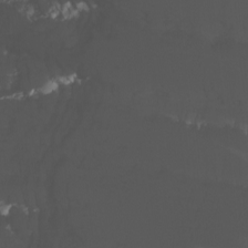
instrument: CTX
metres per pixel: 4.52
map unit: Nhu
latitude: -8.8219
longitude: -81.1592
